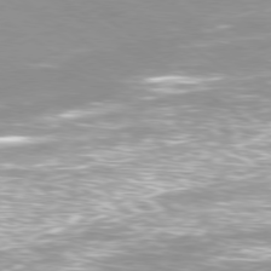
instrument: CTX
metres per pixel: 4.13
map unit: Ap
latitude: -79.7666
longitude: -66.7246
